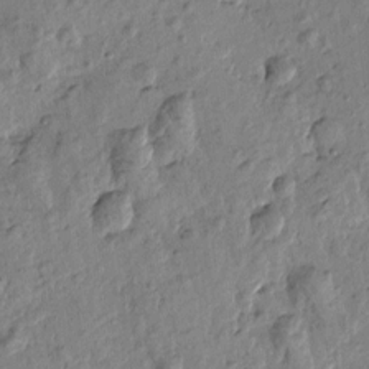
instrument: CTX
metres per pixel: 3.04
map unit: Htu
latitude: -0.3118
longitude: -176.2900
